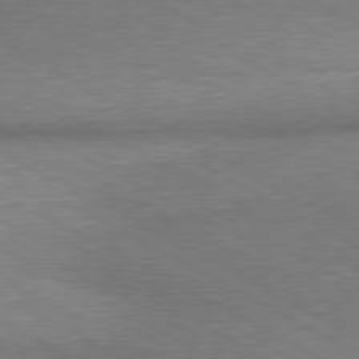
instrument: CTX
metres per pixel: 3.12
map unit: lApd
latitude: 80.4223
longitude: 165.2754
